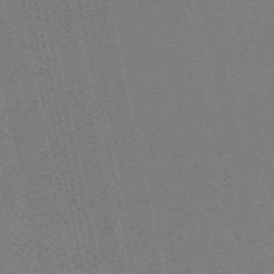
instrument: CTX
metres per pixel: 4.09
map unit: HNb
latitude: -55.8800
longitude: -42.4034
